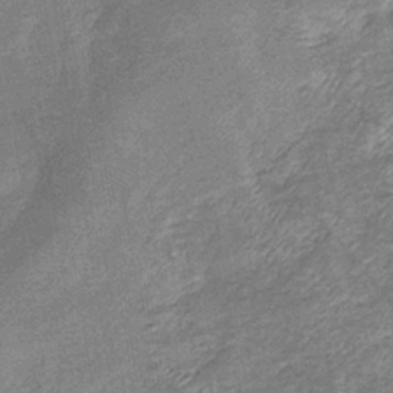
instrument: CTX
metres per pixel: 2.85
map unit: eHb
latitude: -37.4643
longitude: 77.2565
